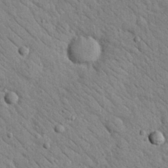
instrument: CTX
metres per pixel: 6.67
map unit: Nhu
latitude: 23.8961
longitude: -74.3656
